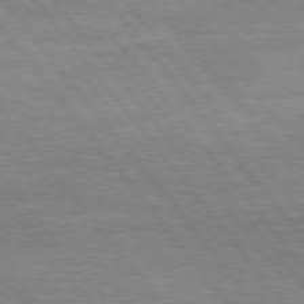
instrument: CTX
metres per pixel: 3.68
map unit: Hpe
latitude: 75.0458
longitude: -143.9150
